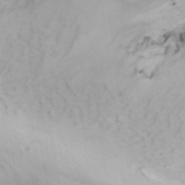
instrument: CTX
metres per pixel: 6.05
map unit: Hve
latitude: 32.3656
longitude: 149.0865
